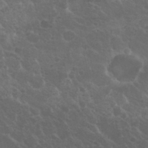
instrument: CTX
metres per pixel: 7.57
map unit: Nhu
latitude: 29.6694
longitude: -54.6679
